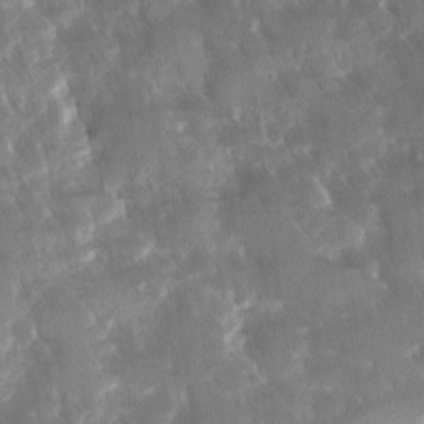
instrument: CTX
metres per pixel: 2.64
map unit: Ave
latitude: -11.2754
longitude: -119.4804
